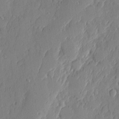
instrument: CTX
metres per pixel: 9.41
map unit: eHh
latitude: 5.2537
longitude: -76.1577
